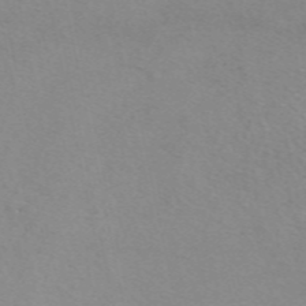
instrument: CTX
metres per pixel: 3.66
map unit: eAb
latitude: 49.6505
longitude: 106.7841
